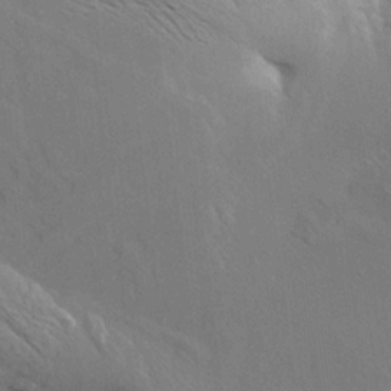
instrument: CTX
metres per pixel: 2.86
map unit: Aa
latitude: 9.6883
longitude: -142.2334
